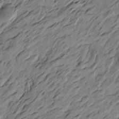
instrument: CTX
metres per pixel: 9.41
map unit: Htu
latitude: -4.8786
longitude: -178.2523
